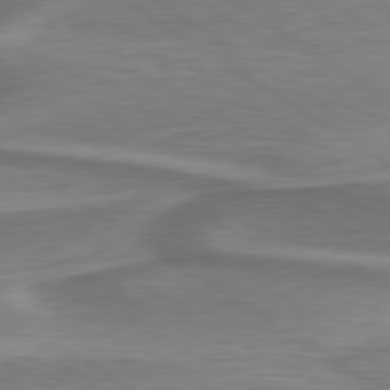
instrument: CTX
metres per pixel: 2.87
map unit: lApd
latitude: 79.8773
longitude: 171.0676
